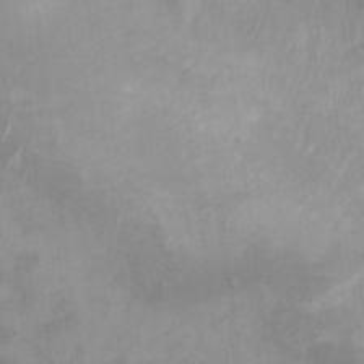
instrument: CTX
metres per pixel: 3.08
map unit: Ht
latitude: 11.0648
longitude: -32.9892
